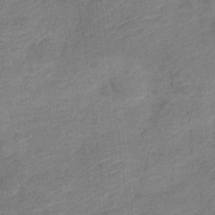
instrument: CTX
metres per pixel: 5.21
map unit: Nve
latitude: -18.5952
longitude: 108.4818
